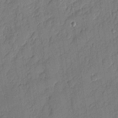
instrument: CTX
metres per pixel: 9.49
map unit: eHh
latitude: 5.6505
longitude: -75.6883
